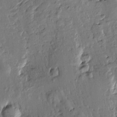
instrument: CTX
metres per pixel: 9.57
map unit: Htu
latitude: -0.4062
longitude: -176.5923
